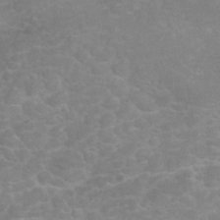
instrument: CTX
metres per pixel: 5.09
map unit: eHh
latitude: 32.2711
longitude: -61.9150
